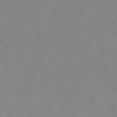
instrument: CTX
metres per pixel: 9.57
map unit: HNb
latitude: -44.9731
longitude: -39.1970
